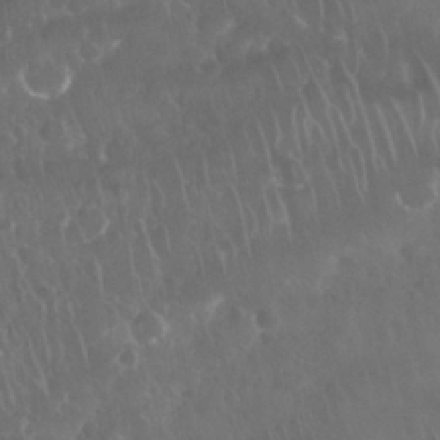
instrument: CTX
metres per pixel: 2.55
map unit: Nhu
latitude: 28.4790
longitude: -64.9514
